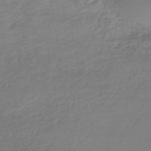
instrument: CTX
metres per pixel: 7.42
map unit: lHb
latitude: -44.9353
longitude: 71.9367
